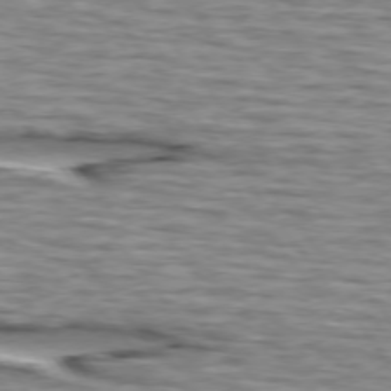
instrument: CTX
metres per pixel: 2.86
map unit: lApd
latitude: 74.9892
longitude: -72.2523
